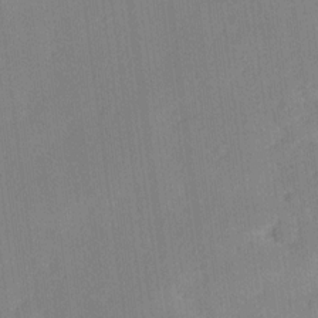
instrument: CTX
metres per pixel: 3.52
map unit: Ave
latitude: 17.9339
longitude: -137.1026
